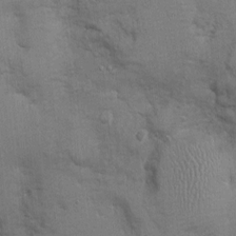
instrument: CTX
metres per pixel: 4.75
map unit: Nhu
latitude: -0.8597
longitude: -14.9325
